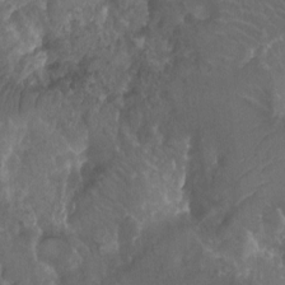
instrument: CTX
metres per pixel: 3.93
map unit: Ht
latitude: -11.9745
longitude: -43.3293
